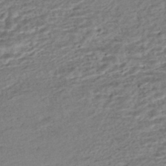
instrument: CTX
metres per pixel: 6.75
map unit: HNhu
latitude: -45.3510
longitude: 105.7666
